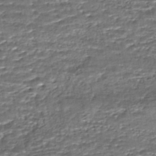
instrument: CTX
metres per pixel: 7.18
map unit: HNhu
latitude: -46.5573
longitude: 105.8233
